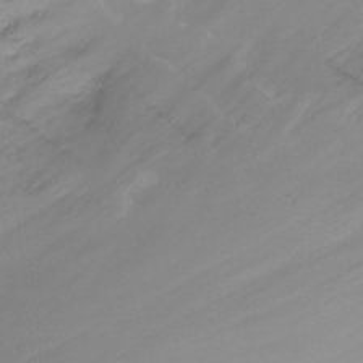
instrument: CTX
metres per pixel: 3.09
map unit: Ht
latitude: -14.7086
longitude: -50.8569
